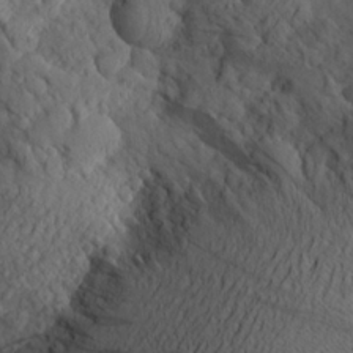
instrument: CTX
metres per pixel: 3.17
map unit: Aa
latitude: 23.7450
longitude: -144.7057
